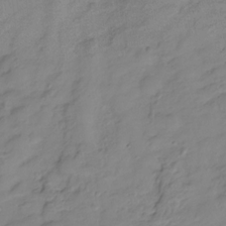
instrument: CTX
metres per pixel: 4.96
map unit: Hve
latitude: -28.4818
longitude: 93.7855
